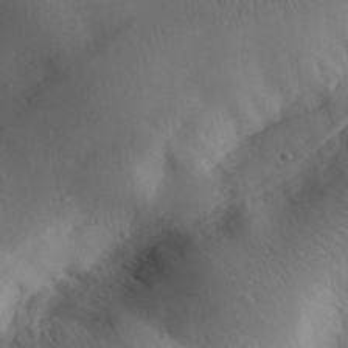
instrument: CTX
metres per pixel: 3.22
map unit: Aa
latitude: 30.4979
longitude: -144.0255
